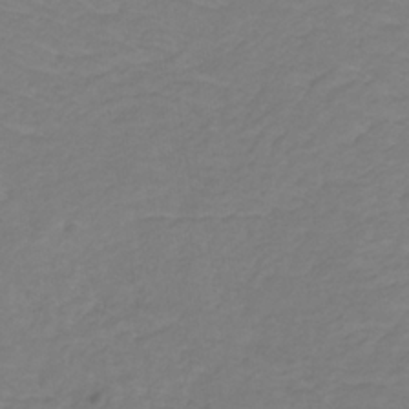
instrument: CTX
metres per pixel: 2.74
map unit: lHb
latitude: -31.1620
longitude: 65.0865
